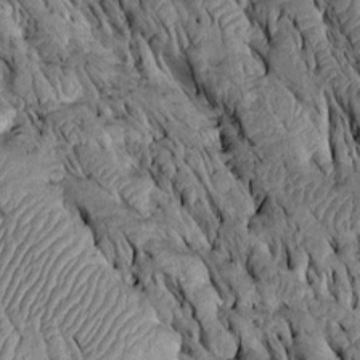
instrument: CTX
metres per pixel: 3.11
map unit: Htu
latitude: -2.4062
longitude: 150.4817
